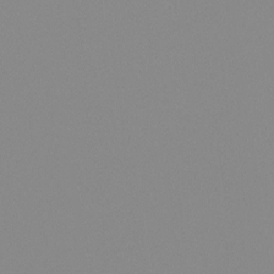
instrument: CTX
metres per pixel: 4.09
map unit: Hto
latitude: -8.4251
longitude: -51.8583
